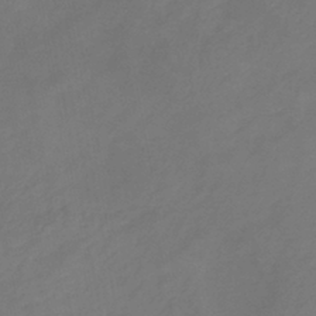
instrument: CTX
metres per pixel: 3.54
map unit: eHb
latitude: -39.0298
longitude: 76.6896
